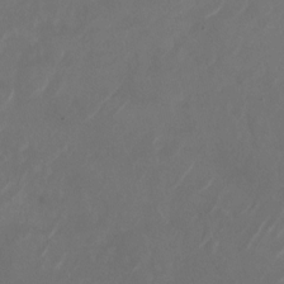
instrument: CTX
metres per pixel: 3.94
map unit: Nhu
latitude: -28.3684
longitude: -71.1781
